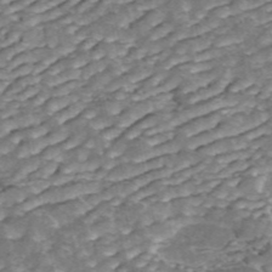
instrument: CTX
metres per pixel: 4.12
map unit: ANa
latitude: 45.0836
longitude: 25.1998
